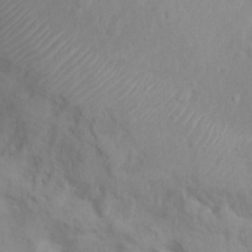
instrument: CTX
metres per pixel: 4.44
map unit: Nhu
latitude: 11.8395
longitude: -27.6883
